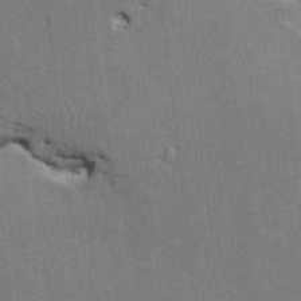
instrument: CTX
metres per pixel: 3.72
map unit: HNhu
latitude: 3.6505
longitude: -4.1200
